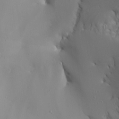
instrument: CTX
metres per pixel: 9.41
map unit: Aa
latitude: 23.7072
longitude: -126.6869
